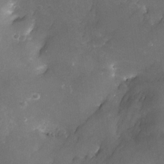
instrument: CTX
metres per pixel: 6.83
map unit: Nhe
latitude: -32.8219
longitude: -116.3089
